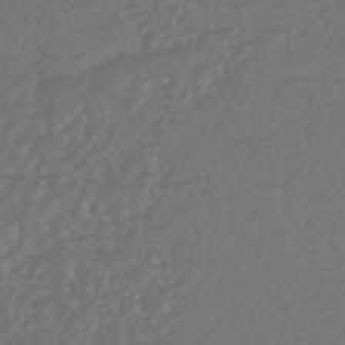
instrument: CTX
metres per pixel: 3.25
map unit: HNhu
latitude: -47.6533
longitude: 97.8423
